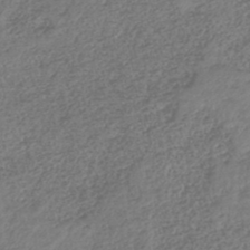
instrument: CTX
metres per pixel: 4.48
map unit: lHb
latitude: -39.2376
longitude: 68.2361
